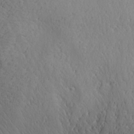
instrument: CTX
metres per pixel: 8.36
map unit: Aa
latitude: 25.9906
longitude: -142.1578
